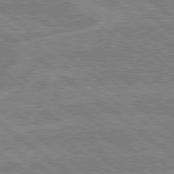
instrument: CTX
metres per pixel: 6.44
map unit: lApd
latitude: 79.0837
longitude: -160.6679
